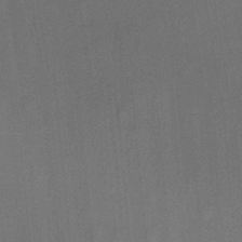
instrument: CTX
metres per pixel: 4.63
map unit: HNhu
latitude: 13.3104
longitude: 10.9164
